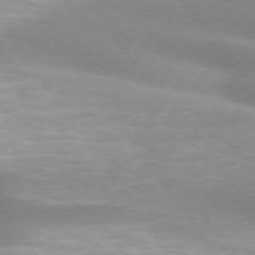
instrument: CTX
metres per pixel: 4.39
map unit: lApd
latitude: 74.9703
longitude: -63.8395
